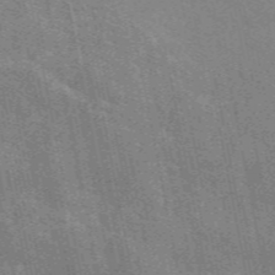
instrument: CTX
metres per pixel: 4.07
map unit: eAb
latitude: 49.7450
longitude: 116.3684
